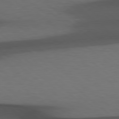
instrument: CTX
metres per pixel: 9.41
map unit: Hpe
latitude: 78.5357
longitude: -161.9906
